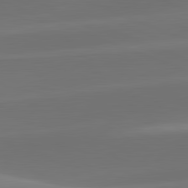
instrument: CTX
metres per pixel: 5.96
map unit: lApd
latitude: 82.0255
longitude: -161.3859
